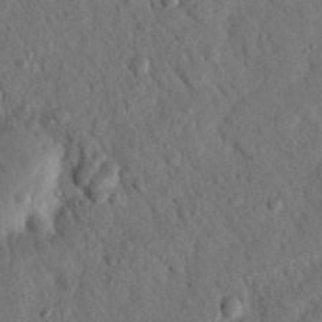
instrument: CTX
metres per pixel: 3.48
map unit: Nhu
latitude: 20.6869
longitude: -77.7260
